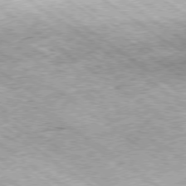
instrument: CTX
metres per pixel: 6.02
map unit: Hpe
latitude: -79.3509
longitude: 7.8422
